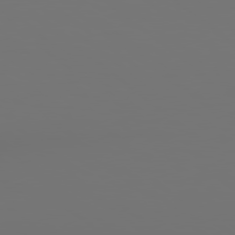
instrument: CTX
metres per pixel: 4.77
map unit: Hpe
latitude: 78.8191
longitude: 177.1809
